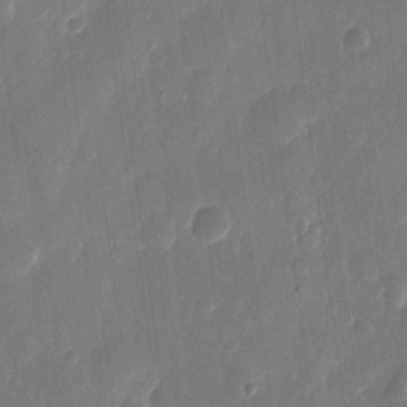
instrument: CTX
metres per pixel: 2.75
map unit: eHh
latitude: 10.4412
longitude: -70.7813
